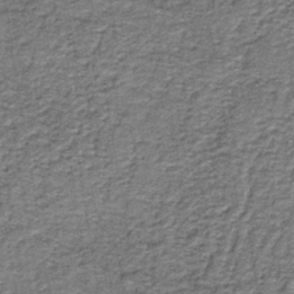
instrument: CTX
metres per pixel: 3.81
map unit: HNb
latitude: -39.3510
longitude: 50.5952
